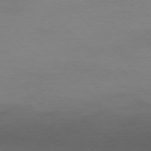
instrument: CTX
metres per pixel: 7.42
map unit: Ap
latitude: -77.3132
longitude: -83.0836
